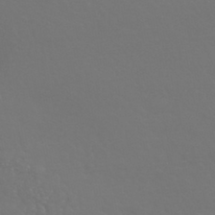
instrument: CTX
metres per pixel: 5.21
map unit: HNhu
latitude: -43.5399
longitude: 94.1227
